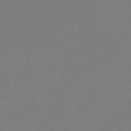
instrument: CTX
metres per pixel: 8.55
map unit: lHb
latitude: -46.1417
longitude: 76.0472
